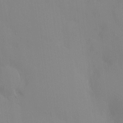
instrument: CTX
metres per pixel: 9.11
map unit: HNhu
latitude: 6.8758
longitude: 1.9556
